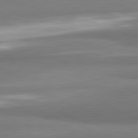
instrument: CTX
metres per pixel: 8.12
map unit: lApd
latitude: 82.1766
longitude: 160.3306
